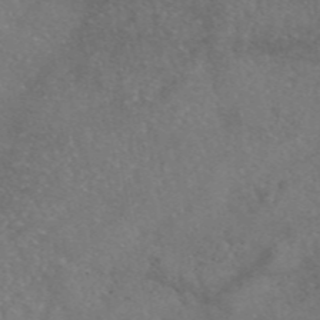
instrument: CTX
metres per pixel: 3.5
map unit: eAb
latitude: 46.8758
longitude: 110.7841
